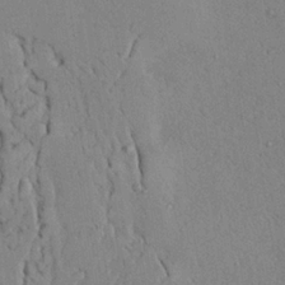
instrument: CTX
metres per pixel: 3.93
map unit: Ave
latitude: 23.9906
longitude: -131.0837
